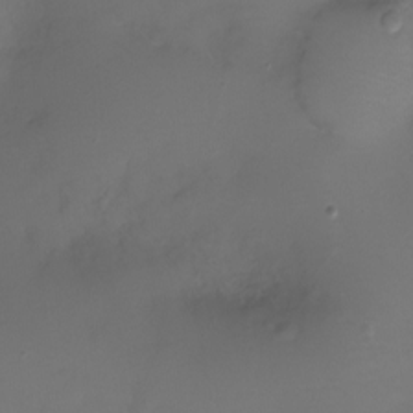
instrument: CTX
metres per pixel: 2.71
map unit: Ht
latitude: -7.4265
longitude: -20.3656
